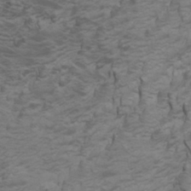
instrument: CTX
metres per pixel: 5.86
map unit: Htu
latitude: -5.5399
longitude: -72.3846
